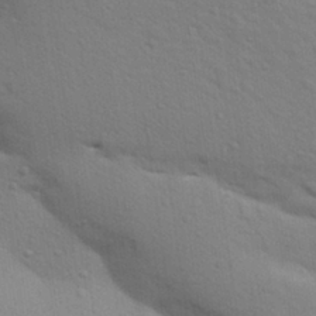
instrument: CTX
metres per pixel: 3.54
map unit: Aa
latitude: 30.1011
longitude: -147.4238
